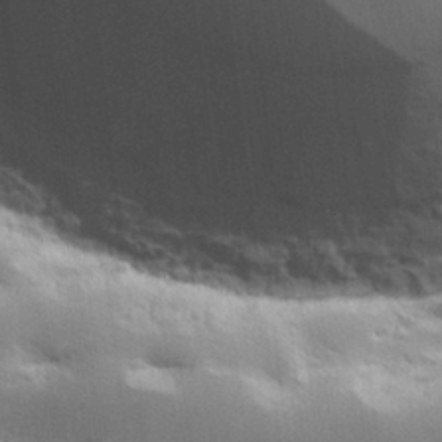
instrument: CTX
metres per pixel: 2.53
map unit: lHvf
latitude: 26.2712
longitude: 142.1038
